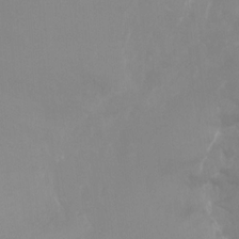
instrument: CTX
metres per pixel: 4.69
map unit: Nhu
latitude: -13.2565
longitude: -60.0633
